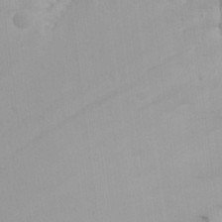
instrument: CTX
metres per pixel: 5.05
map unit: Aa
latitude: 15.5372
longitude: -143.4238
